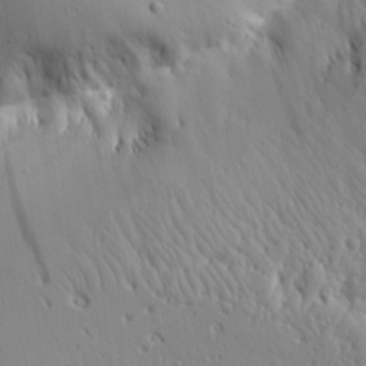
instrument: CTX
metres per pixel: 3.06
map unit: Aa
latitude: 15.3860
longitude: -140.8758
